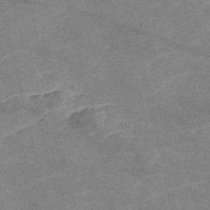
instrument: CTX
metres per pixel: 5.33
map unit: Nve
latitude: -57.0486
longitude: 50.7274
